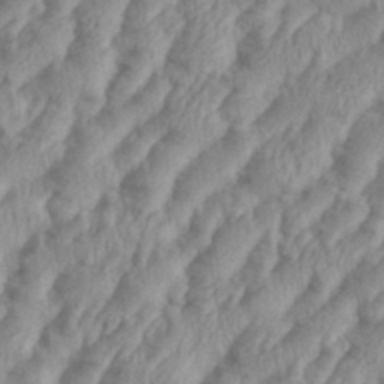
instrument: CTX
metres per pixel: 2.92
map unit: eHh
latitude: 36.2712
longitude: -137.4994
